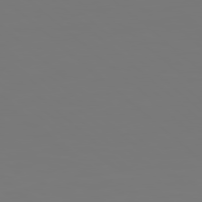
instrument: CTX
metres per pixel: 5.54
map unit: Hpe
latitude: 78.6680
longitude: 178.2361
